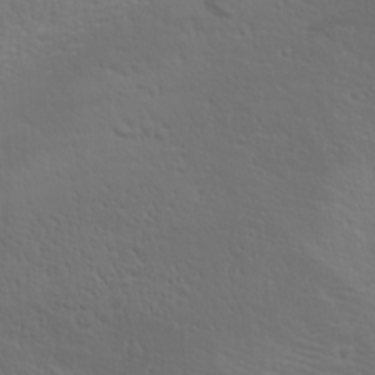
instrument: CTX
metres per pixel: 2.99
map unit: Ave
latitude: 17.4049
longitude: -138.5735
